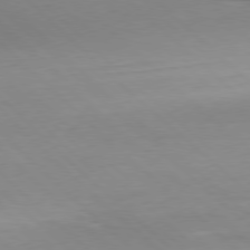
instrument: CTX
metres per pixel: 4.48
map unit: Hpe
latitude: -79.6155
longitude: 9.0675
